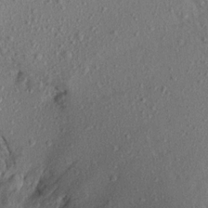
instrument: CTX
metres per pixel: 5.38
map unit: Aa
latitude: 16.9136
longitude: -146.8758
